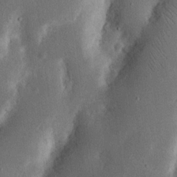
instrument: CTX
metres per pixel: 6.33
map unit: Nhu
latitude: 16.8191
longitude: -74.8002
